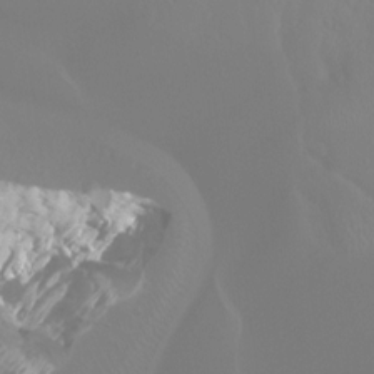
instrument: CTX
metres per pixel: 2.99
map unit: Hto
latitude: -8.5385
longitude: -45.9717
